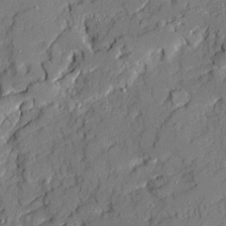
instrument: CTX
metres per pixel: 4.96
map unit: Ave
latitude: 21.2159
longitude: -129.0080
